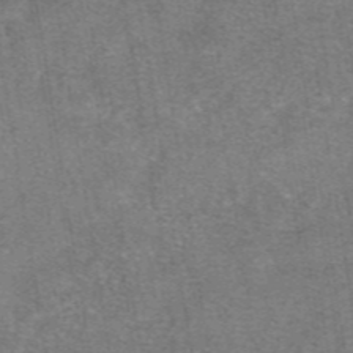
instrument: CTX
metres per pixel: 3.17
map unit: eAb
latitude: 47.2915
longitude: 102.6519
